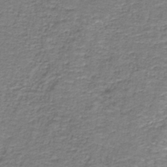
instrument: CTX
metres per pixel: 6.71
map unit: eAb
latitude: -36.8786
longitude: 52.4062
